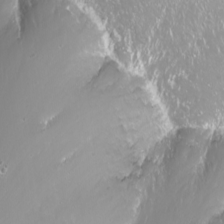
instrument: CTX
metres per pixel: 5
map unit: Nhu
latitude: -9.4454
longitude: -70.2522
